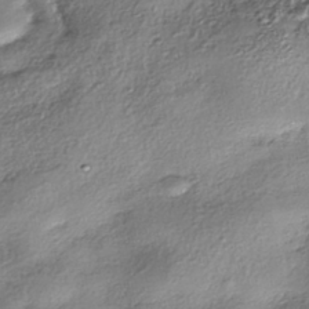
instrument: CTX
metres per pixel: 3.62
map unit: eHh
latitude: -42.1416
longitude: 122.9353
